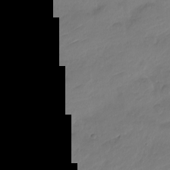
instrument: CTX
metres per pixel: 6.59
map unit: Nve
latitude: -18.1417
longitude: 106.5385
